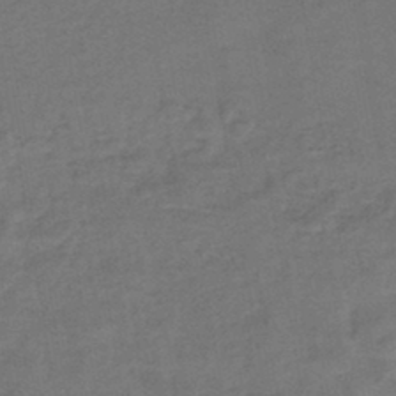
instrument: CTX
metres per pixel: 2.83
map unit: eHb
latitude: -43.4454
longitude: 82.9542
